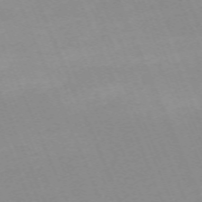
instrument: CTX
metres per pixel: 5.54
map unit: Nhu
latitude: -67.1809
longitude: 38.9353
